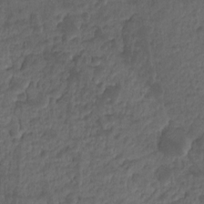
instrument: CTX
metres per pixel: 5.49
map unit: Hto
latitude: -7.9367
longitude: -44.4790
